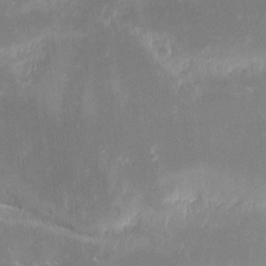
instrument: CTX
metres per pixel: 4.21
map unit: eHh
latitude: -1.2754
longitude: -84.8191
